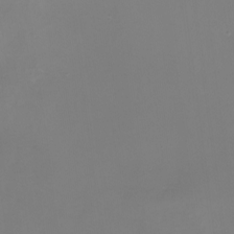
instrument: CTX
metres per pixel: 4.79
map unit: Nhu
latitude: -9.0486
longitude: -81.0836
